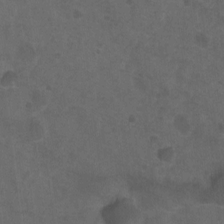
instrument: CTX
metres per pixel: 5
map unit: Hto
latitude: -9.9556
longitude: -36.4034
